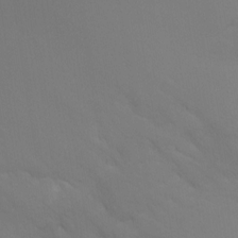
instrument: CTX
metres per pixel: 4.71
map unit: Ht
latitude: -10.0850
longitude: -46.4412
